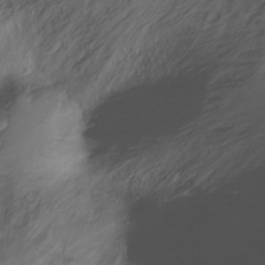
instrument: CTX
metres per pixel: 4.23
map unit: Hto
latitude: -12.9542
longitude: -39.5371
